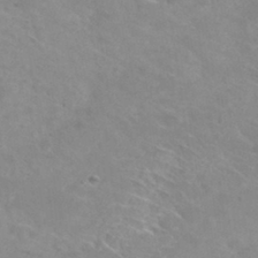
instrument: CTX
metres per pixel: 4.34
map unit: Hto
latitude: 31.7639
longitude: -47.8584
